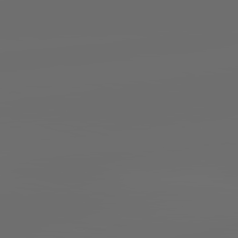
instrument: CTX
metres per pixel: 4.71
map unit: lApd
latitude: 83.8394
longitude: -128.8947
